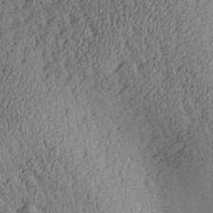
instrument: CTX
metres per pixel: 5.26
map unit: Aa
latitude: 27.4427
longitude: -134.7246
